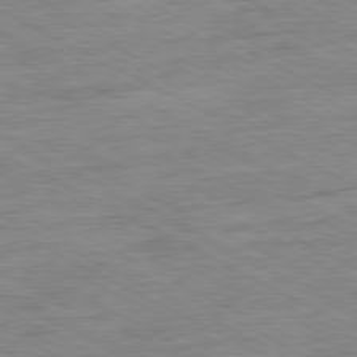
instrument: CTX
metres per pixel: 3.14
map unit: Ap
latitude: -80.8219
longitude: -76.3467
